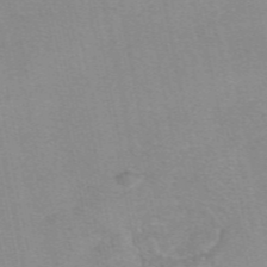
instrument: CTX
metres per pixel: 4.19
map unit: eAb
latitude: 49.1214
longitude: 103.5588
